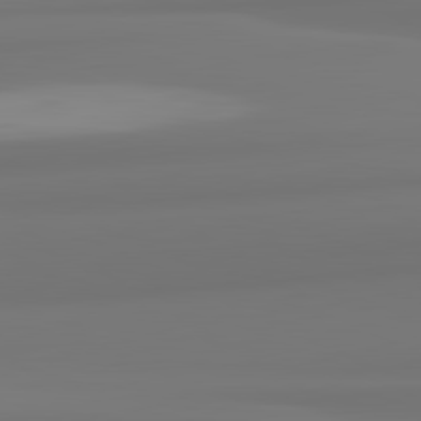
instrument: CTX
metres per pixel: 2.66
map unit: lApd
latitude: 82.1577
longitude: 175.2564
